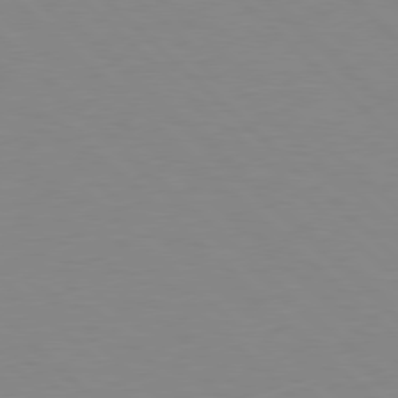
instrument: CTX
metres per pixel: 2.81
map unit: Hpe
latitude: 78.2712
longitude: -164.3467
